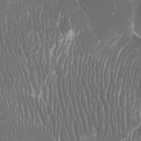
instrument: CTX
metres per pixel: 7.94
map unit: Htu
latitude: -5.5399
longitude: -73.8017
